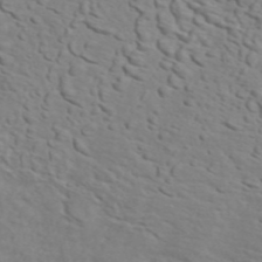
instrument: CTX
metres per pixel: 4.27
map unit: ANa
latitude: 45.8205
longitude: -84.1956
